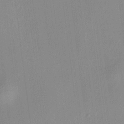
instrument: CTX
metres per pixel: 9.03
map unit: HNhu
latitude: 8.3656
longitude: 13.1809
